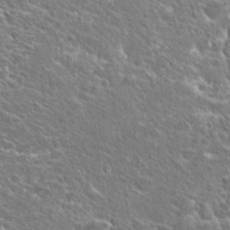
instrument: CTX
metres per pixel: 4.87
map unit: Hto
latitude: 25.7449
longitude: -44.6112
